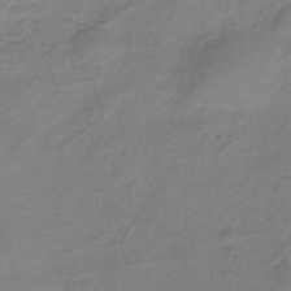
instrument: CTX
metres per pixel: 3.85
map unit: ANa
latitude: -38.5196
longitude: 96.3118
